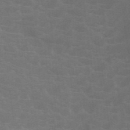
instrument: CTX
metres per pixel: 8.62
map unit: HNb
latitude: -46.1605
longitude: -45.9528
